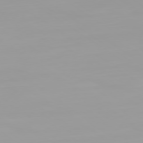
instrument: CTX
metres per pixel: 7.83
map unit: Ap
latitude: -79.5210
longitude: -94.8758
